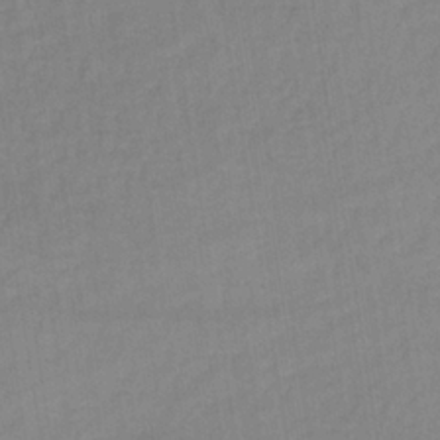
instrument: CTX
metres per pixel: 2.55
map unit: lHb
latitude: -35.0675
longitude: 64.9164
